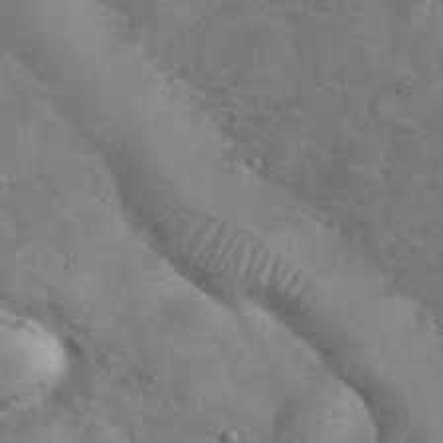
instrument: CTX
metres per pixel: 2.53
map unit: eHh
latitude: 37.5182
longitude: -64.0255
